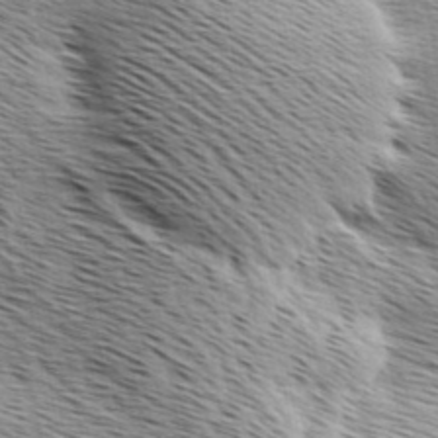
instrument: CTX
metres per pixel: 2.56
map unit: Ave
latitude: 9.9906
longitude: -107.1403
